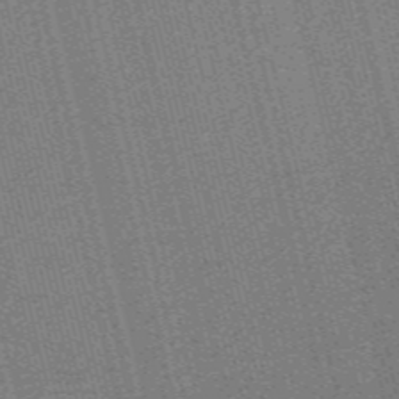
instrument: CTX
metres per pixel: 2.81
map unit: lHb
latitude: -47.3887
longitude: 58.9163
